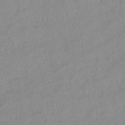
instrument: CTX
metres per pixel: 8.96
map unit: eHb
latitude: -44.5385
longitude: 84.8974
